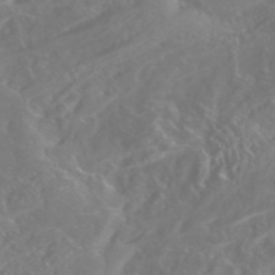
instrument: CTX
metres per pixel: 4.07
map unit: Nhe
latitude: -46.8030
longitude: 153.0675
